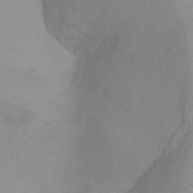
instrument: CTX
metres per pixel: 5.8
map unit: Ht
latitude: -4.6329
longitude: -28.8191
